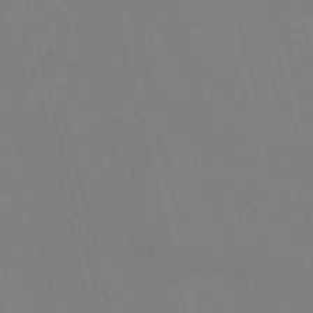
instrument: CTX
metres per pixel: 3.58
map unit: Nve
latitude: -58.3495
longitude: 61.6533
